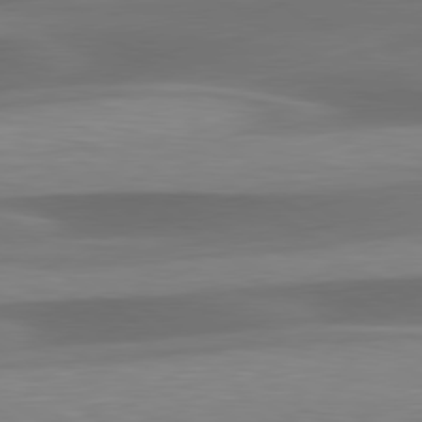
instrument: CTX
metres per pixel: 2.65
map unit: lApd
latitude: 79.8017
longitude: -86.8380
